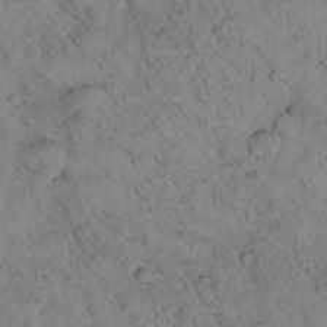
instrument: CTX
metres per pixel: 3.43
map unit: lHvf
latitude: 13.6316
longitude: 178.8408
